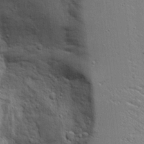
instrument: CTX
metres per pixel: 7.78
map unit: Aa
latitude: 17.0270
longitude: -125.1970
